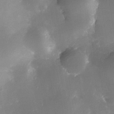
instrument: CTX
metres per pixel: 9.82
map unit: Nhe
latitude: -32.5574
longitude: -116.3467
